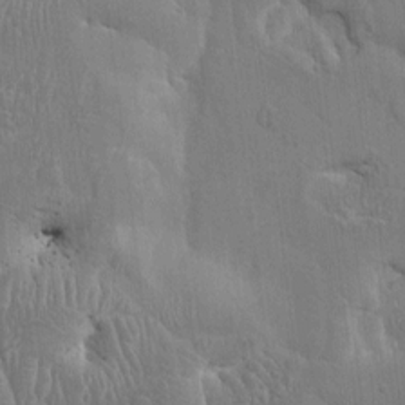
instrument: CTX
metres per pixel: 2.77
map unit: HNhu
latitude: 4.1389
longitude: -6.8002
